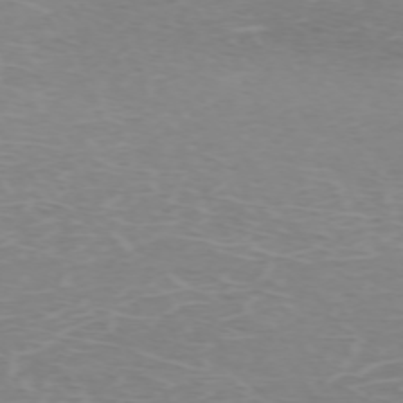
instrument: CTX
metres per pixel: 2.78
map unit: Hpe
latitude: -71.8611
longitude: 12.0283
